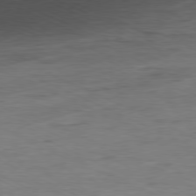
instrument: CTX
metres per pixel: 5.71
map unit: Ap
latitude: -80.3873
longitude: -81.9150
